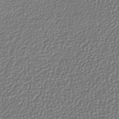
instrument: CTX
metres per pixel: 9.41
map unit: lHb
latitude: -42.4440
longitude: 64.6708
